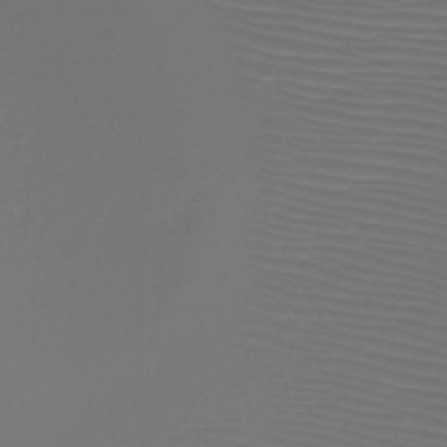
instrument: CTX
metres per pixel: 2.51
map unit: HNb
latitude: -47.2754
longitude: -41.9717
